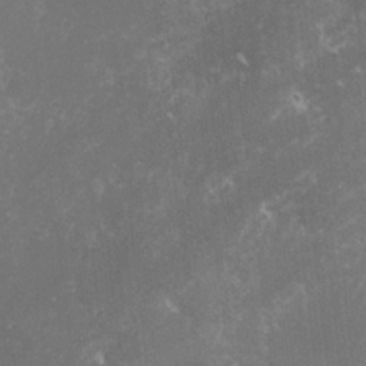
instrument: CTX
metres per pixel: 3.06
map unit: lHvf
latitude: -15.6533
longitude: -100.9703
